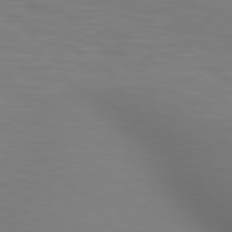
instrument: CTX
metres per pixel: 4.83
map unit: lApd
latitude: 80.1767
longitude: 120.5384
